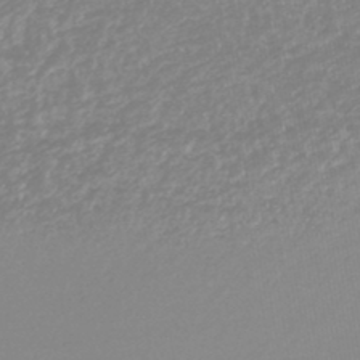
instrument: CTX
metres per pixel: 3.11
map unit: lHb
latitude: -44.1984
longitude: 72.2172
